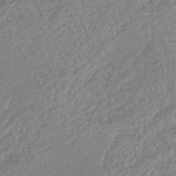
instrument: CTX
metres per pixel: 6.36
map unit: lHb
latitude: -44.2740
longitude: 80.0283
